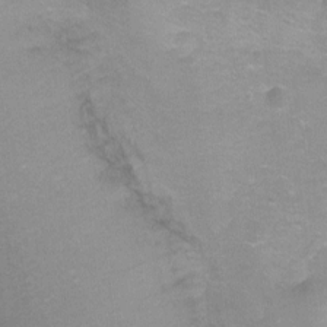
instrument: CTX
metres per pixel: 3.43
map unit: Ht
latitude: -7.4643
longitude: -35.3859
